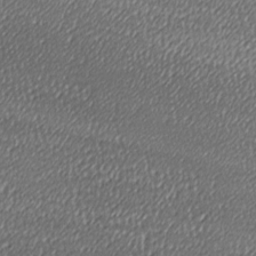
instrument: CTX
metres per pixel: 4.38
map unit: lAa
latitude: -10.7085
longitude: -126.2523
